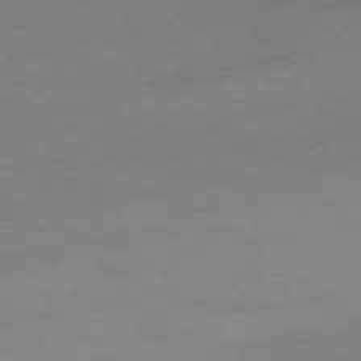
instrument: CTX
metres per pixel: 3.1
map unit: Ap
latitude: -74.8219
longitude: -79.4805
